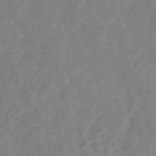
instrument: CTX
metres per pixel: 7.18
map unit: Hve
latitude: -33.9178
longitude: 90.0661
